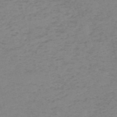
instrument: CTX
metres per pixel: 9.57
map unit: HNb
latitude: -55.6911
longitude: -46.9514
